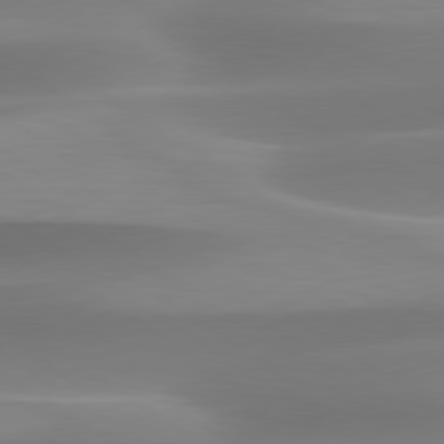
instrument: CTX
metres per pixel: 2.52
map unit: lApd
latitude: 79.5938
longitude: -92.4790
